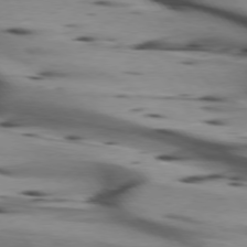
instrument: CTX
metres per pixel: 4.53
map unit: lApd
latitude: 75.4615
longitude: -65.0647
